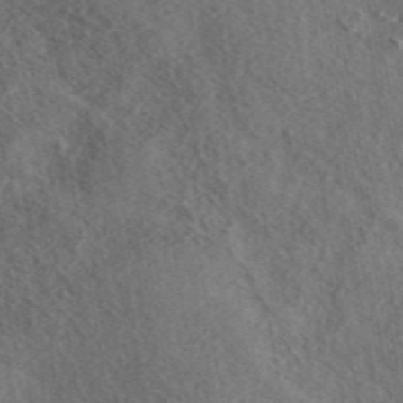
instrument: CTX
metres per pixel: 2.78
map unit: eAb
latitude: 43.3860
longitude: 115.5588
